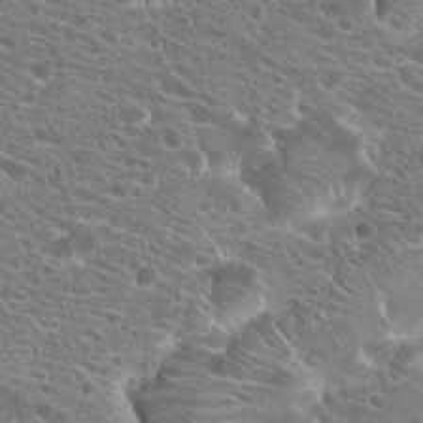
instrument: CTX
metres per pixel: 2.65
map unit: Hto
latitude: 21.4238
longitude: -39.9528
